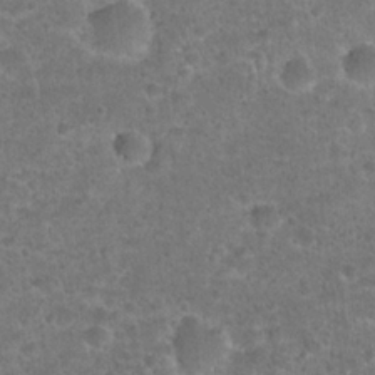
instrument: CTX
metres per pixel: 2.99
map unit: Hto
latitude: 22.3845
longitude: -48.1956
